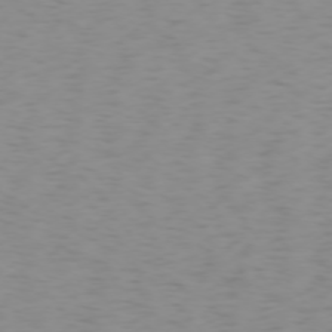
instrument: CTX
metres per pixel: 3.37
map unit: Ap
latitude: -74.6141
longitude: -80.0822
